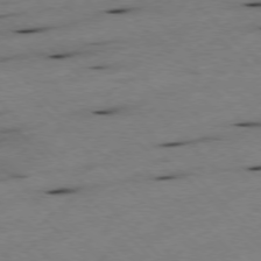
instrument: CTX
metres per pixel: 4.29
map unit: Ap
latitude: -77.7289
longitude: -61.6883
